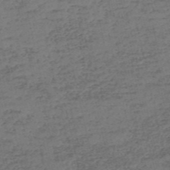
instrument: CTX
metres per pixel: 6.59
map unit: eHh
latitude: -54.5196
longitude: -89.5938
